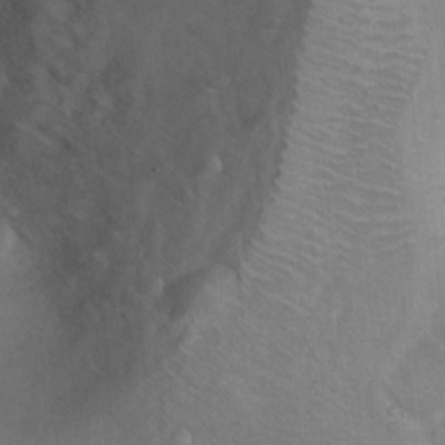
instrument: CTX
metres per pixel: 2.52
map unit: Hto
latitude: 8.4412
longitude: -30.5546
